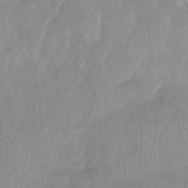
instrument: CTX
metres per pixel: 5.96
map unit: Ht
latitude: -14.9920
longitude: -44.6112
